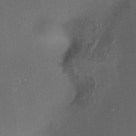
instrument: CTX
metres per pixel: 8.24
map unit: HNhu
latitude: 9.9150
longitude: 11.2943
